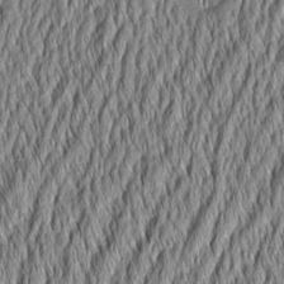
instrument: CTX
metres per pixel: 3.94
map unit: Aa
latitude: 5.9906
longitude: -129.3859
